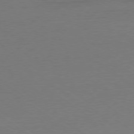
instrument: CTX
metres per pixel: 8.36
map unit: Ap
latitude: -79.6721
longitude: -53.3482
